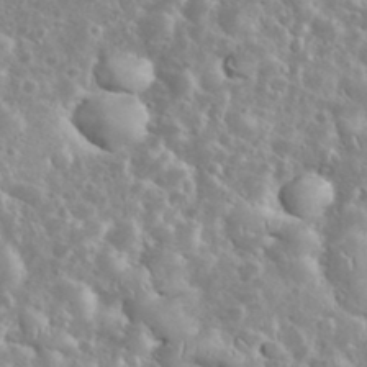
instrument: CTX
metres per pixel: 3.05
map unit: eHh
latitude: 35.1592
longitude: -61.4237
